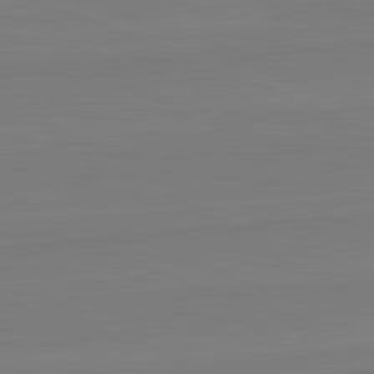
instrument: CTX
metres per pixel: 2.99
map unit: lApd
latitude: 82.0444
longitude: 165.8234
